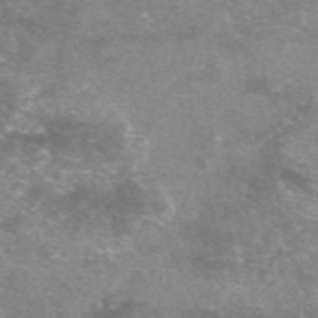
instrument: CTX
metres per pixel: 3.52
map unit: eAb
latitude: 47.2348
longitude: 125.1809
